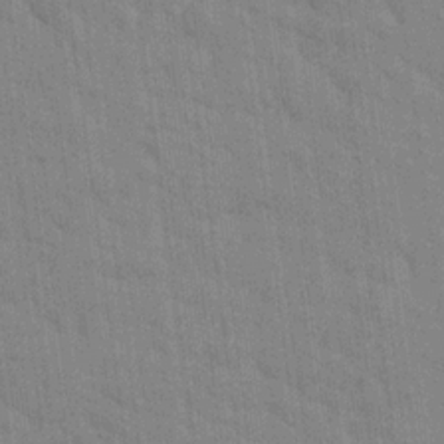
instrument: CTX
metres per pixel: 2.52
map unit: lHvf
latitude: 15.0648
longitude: 178.9352
